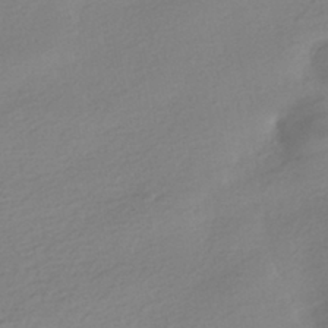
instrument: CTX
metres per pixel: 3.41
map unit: HNhu
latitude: -41.2565
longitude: 95.8233
